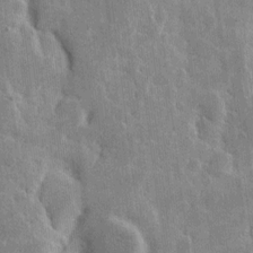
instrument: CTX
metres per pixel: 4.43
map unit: eHh
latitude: 8.7057
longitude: -65.9150
